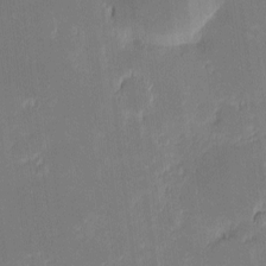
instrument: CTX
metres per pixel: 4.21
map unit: eHh
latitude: -1.3321
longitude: -83.9339
